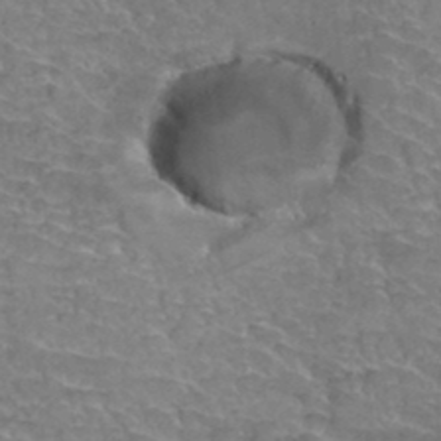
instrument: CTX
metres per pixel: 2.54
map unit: Hto
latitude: 35.0269
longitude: -45.0080
